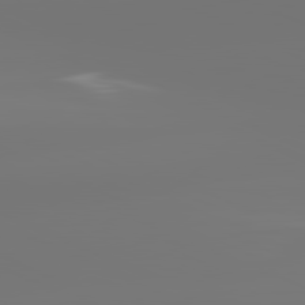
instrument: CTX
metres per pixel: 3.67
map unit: lApd
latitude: 81.8205
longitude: -152.1011
